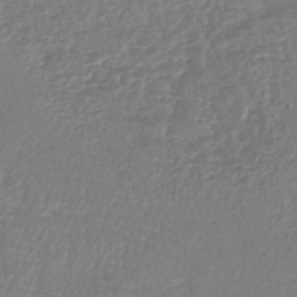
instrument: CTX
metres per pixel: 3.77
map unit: lHb
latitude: -42.9919
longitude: 75.7667
